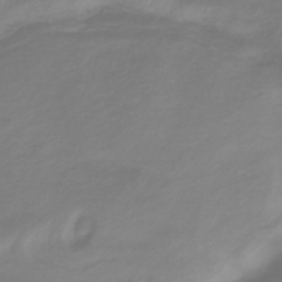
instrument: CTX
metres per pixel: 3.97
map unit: lHb
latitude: -38.0472
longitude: 71.8611
